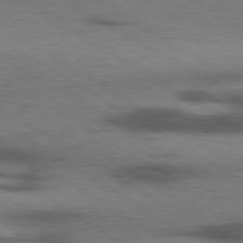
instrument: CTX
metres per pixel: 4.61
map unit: lApd
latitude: 79.7450
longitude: 167.5966
